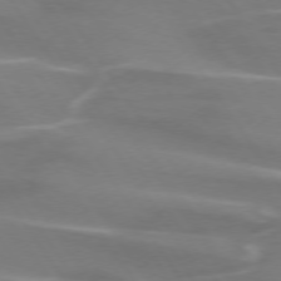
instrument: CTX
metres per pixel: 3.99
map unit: lApd
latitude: 73.8962
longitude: -61.6883
